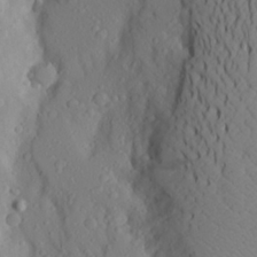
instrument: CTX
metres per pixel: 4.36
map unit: Aa
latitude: 26.5357
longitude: -146.6869
